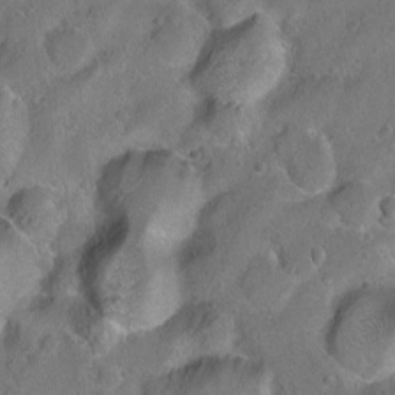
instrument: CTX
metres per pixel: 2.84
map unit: Hto
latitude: -7.2943
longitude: -36.1011
